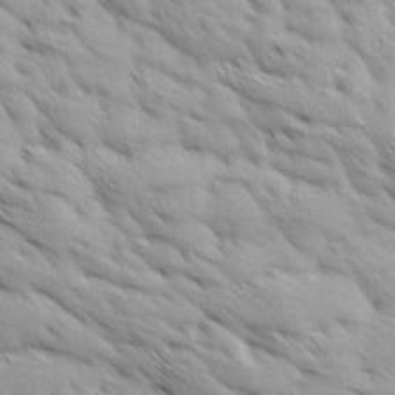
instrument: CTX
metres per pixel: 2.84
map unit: Ave
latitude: 12.2523
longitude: -106.2711
